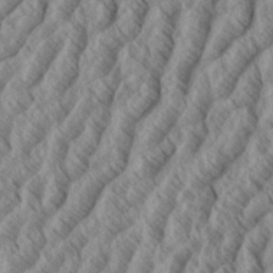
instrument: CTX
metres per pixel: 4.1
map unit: eHh
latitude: 34.4034
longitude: -139.2915
